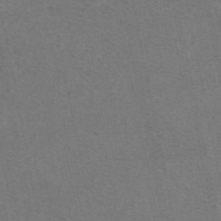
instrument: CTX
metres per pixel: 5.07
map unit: eAb
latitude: 47.5371
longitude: 115.8044
